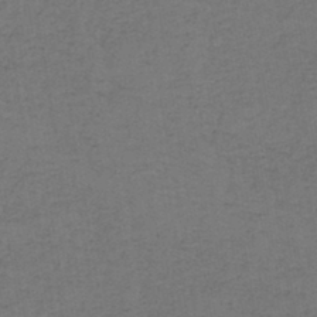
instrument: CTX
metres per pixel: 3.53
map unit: lHb
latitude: -42.9352
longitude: 53.4265
